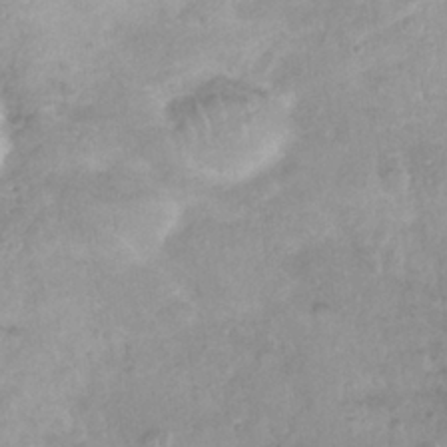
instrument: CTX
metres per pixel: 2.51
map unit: Nhu
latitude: 27.1781
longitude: -63.1403
